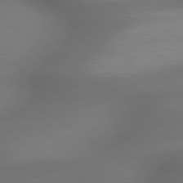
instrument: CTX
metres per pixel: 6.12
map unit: lApd
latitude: 79.6883
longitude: -174.1200
